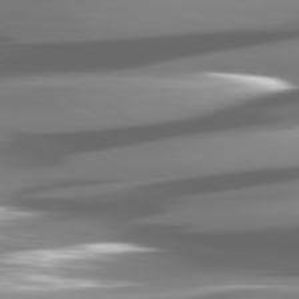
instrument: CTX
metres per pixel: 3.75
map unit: lApd
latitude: 81.0836
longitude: -145.1214
